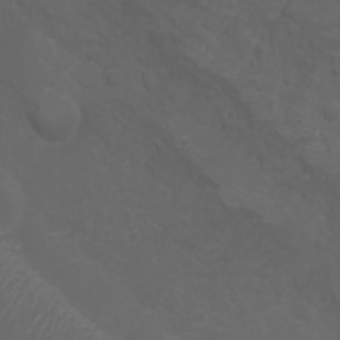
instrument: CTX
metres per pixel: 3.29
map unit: Htu
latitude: -5.1998
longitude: -88.2712
